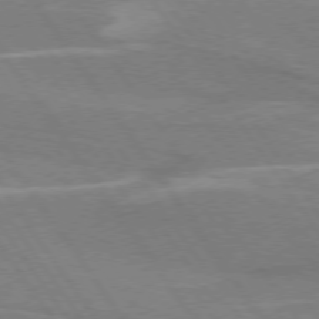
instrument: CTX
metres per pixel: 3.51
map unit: lApd
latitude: 74.6491
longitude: -66.8380
